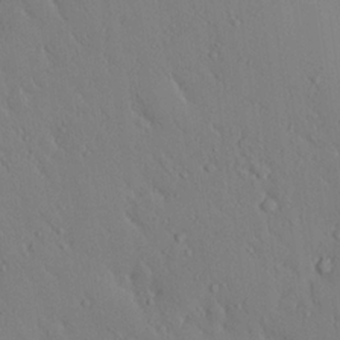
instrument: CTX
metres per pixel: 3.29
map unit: eHh
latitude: 0.0822
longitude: 17.9178
